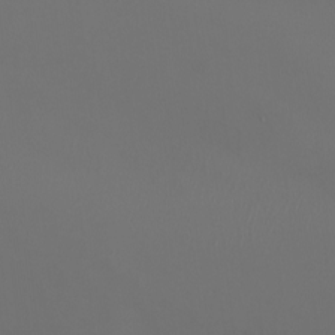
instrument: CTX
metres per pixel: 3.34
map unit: Nhu
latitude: -6.9541
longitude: -91.2726
